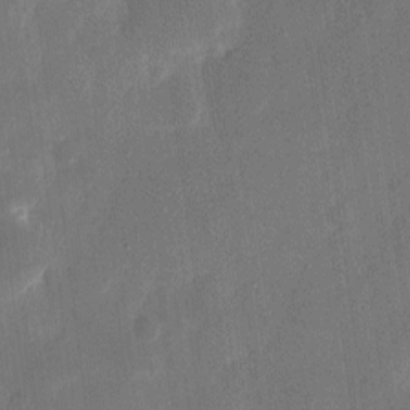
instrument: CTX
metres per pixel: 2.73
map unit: eHh
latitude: 8.5168
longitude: -68.8947
